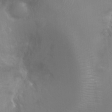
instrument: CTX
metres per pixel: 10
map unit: Ht
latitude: -14.9920
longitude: -40.7813
